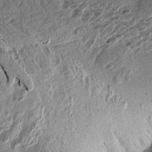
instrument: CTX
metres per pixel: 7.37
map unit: Aa
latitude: 13.1403
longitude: -144.0822
